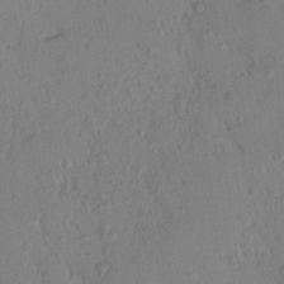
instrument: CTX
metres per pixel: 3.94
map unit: Nhu
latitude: 16.1578
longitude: -78.8380
